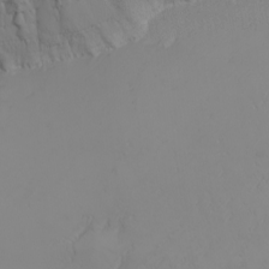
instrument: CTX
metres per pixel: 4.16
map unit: Nhu
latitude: -7.2754
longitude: -90.1011
